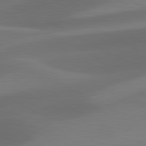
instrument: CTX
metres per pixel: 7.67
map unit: lApd
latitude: 81.1970
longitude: 124.7841
